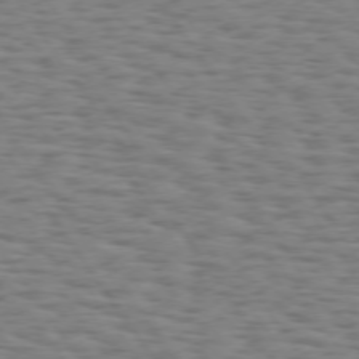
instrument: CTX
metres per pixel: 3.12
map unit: Hpe
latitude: 74.0255
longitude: -132.5357
